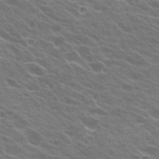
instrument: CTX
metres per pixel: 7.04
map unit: Hto
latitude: 23.6883
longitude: -37.6316
